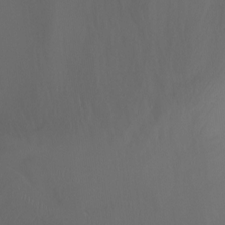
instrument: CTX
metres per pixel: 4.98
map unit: Ht
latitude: -0.5763
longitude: -45.8205
